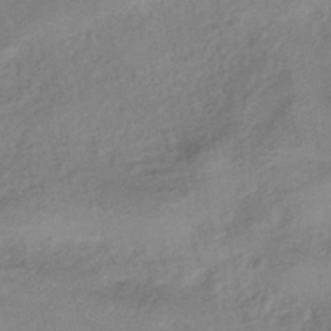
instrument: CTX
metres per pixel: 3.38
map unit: eHb
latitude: -41.8989
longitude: 83.9745
